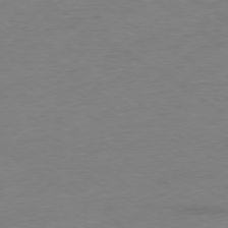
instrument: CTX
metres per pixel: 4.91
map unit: Ap
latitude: -78.3117
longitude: -58.8569
